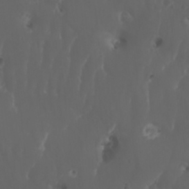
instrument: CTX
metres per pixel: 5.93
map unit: Htu
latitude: -6.5762
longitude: -76.3467
